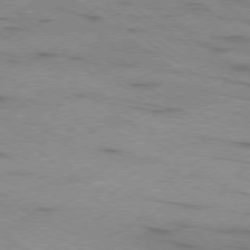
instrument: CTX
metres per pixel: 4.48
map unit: Ap
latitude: -79.0108
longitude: -99.3859
